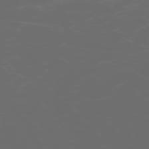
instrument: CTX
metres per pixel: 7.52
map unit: Hpe
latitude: -73.5021
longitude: 5.2187
